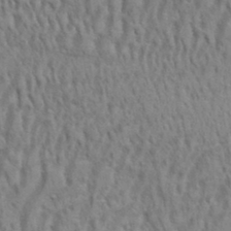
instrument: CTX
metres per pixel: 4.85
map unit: eHh
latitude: 33.7639
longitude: -141.1025
